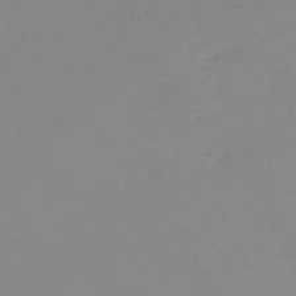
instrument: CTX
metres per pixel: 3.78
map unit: Nhu
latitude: -67.6344
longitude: 37.8800
